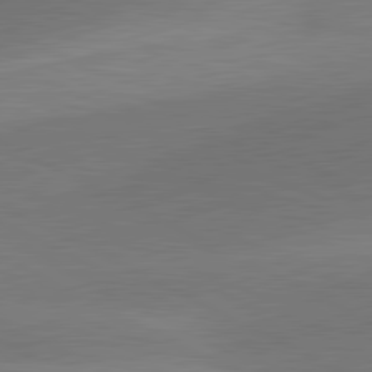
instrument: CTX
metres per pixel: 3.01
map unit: lApd
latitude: 81.4048
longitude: 127.7666
